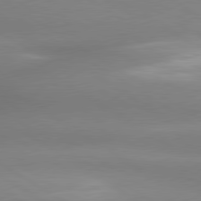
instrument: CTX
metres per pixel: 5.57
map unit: lApd
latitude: 80.0255
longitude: -137.2726
